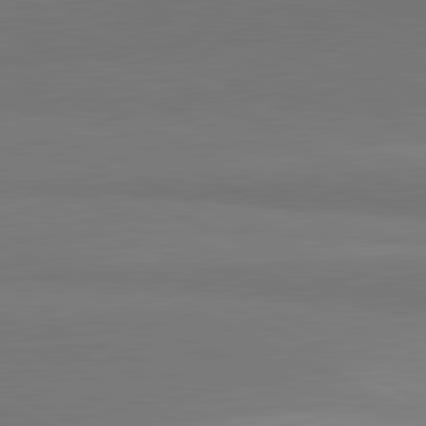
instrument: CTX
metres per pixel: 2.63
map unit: lApd
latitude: 81.7639
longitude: 158.7652
